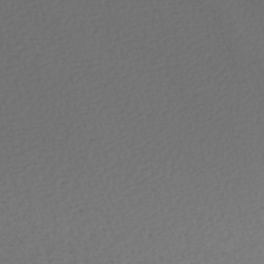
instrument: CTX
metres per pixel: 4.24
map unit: Nhu
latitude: -7.6722
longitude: -94.5924
